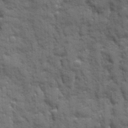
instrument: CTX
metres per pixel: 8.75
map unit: Ave
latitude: 20.0822
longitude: -133.4238
